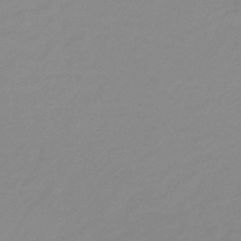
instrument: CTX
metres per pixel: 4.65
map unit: lHb
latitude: -31.8422
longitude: 66.4818
